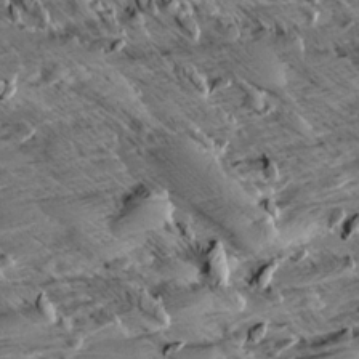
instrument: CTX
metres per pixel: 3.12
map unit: Aa
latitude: 9.5938
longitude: -141.4048
